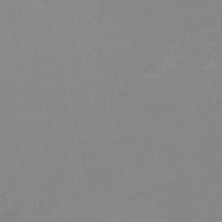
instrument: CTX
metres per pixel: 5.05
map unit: HNb
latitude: -48.5574
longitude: -44.2711
